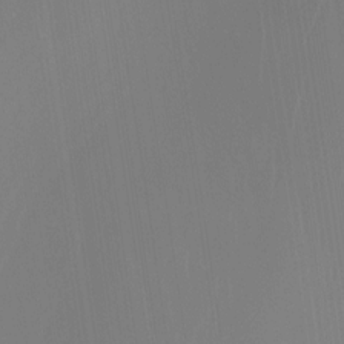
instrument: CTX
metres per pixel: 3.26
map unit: Htu
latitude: -12.5952
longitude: -46.3468
